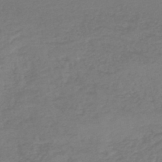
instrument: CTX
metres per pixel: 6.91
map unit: lHb
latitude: -45.8422
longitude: 68.5006
